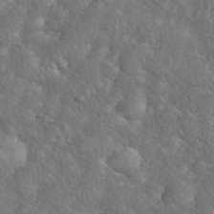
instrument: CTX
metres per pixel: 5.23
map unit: eHh
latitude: 38.3089
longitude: -57.6127
